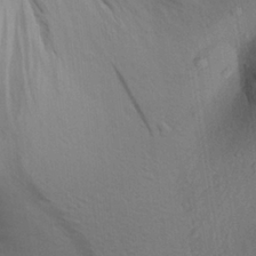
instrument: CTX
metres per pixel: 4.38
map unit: Aa
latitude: 27.4238
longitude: -136.6869
